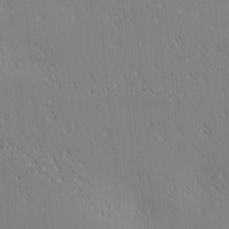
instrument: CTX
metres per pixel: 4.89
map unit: lAa
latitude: 1.8205
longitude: -115.8205
